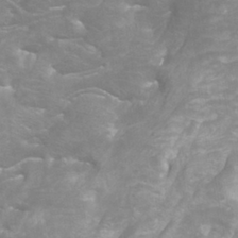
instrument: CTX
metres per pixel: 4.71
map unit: Htu
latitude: -7.2187
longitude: -48.4412
